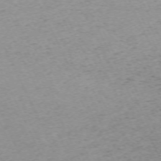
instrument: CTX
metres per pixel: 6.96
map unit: Hpe
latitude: -70.4062
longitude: 14.8219
